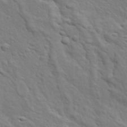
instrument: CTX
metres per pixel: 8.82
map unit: Ave
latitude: 17.7072
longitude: -132.6868
